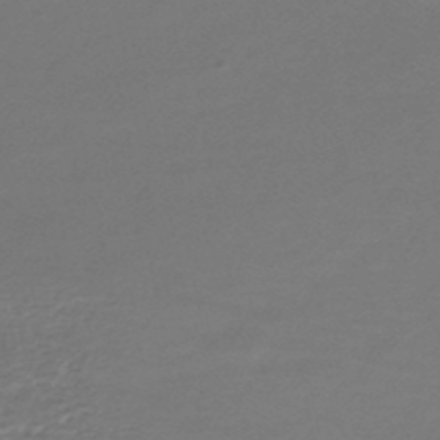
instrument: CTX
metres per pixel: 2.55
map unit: HNhu
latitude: -47.8422
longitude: 98.7274
